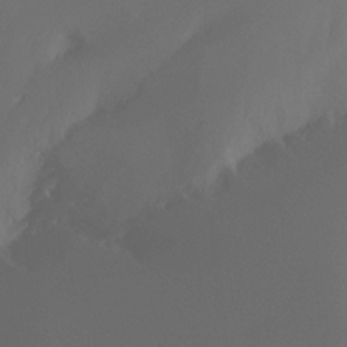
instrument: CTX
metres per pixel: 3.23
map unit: Ht
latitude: -4.4440
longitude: -61.4048
